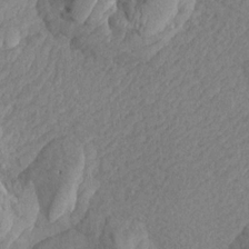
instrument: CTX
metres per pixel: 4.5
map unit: Aa
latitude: 19.0647
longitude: -145.6694
